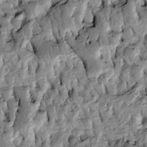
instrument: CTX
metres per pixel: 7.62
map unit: Htu
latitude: -3.5588
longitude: 156.4818
